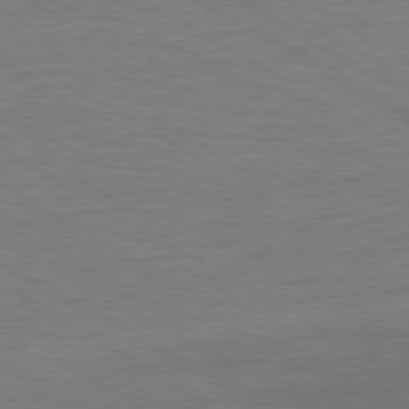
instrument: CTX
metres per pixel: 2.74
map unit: Ap
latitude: -80.4440
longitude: -87.4048
